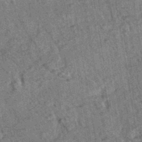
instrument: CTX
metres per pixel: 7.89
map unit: HNhu
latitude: -42.9541
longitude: 98.3117
